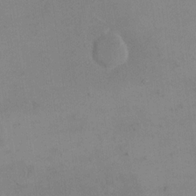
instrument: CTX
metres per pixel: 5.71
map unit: eHh
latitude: 16.4223
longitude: -67.1970
